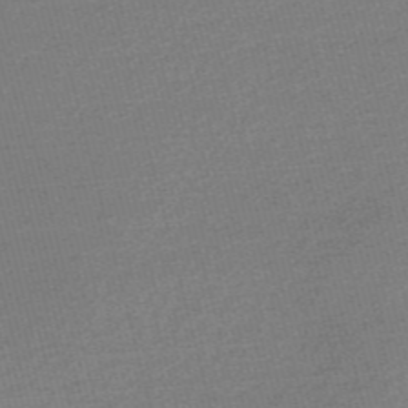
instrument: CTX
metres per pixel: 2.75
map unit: Nve
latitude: -56.8219
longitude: 61.5021
